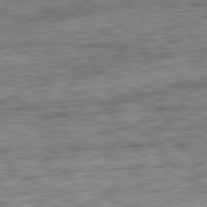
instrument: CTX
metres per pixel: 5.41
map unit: Ap
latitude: -81.8800
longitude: -79.5938
